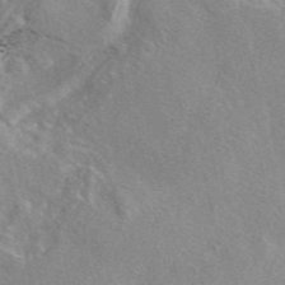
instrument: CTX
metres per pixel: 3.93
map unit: eAb
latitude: 48.3845
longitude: 113.4077
